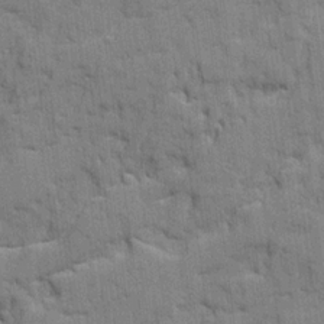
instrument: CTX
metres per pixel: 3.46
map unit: Ave
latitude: 20.0822
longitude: -129.3670
